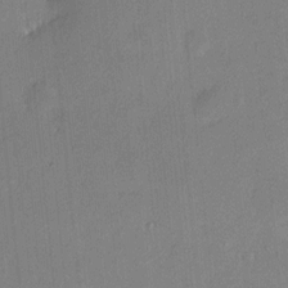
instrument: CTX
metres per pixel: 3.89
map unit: HNhu
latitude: 7.3860
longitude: 5.0297
